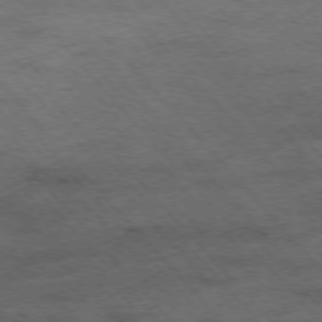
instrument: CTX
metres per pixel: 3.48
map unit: Hpe
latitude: -76.1417
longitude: -14.1956
